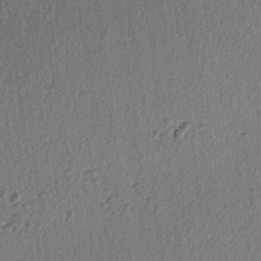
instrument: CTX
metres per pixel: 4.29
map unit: lAvf
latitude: 7.3671
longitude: 165.2565
